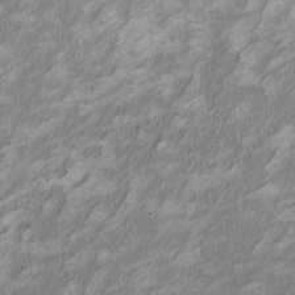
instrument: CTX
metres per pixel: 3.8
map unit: HNhu
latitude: 2.1766
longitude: -3.1025
